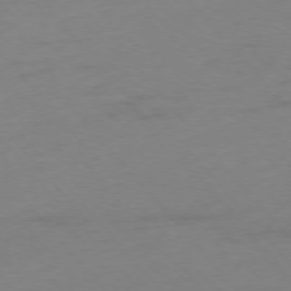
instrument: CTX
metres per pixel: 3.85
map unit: Ap
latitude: -76.0661
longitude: -72.2145
